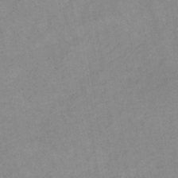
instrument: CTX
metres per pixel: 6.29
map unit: lHb
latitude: -36.8597
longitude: 72.4440
